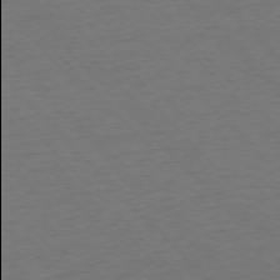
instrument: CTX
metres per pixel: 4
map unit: Ap
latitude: -76.8786
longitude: -85.9906
